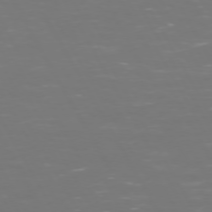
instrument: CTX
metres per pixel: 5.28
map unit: Hpe
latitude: 72.4790
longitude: -125.9150
